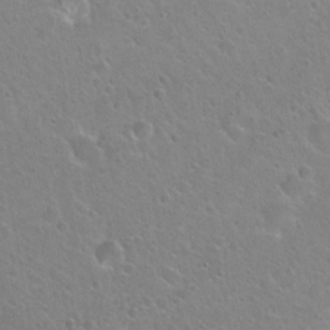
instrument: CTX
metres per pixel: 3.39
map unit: Hto
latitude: 22.4412
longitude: -51.2159
